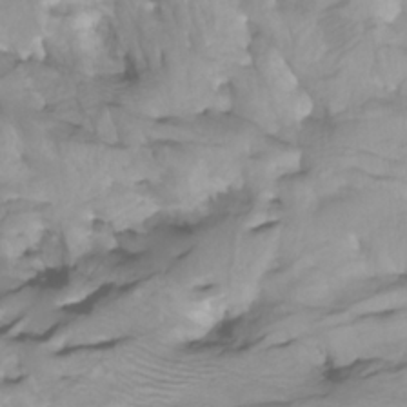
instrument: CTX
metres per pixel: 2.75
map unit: Htu
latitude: -5.1431
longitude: -77.2348
